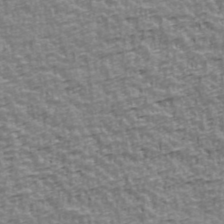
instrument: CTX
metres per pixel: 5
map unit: Ave
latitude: 41.7071
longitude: -112.8758
